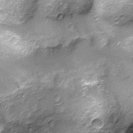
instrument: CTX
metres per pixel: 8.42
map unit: Nhu
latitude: -13.3510
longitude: -22.5357
